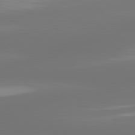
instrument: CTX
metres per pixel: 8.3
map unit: lApd
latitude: 81.3104
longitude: -165.4426
